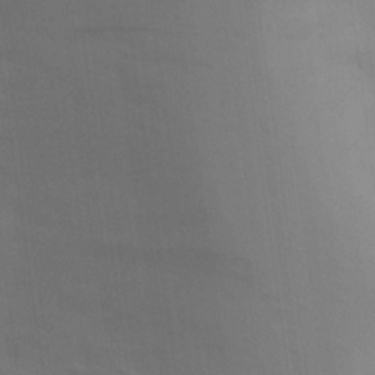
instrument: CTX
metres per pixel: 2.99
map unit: Aa
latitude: 23.6316
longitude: -145.5371
